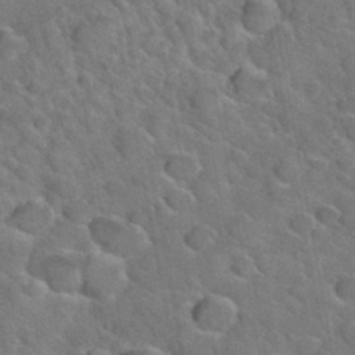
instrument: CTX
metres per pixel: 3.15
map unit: Hto
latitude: 35.2726
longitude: -49.2537
